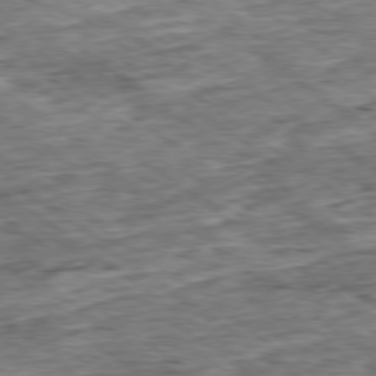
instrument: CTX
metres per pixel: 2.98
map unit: Ap
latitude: -79.2565
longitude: -86.1200
